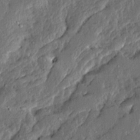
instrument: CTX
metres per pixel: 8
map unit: Ave
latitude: 13.9150
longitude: -136.8947
